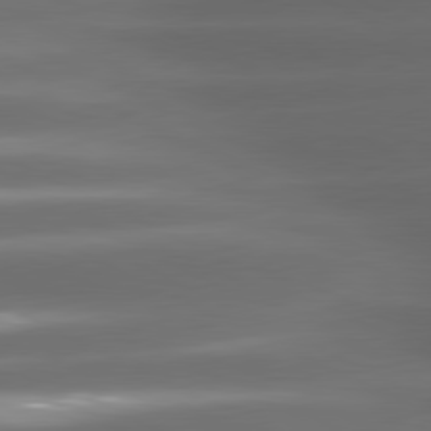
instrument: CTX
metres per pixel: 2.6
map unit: lApd
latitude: 80.8569
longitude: -142.5546
